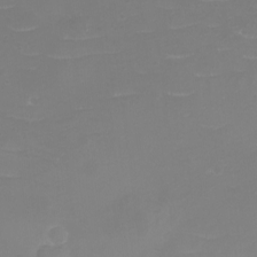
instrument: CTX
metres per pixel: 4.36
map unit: eHh
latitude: -3.6532
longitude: -76.1389
